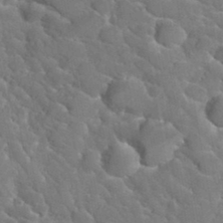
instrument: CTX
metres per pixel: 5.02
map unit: Hto
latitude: 35.5182
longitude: -48.9514
